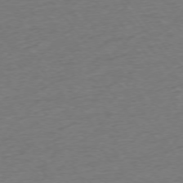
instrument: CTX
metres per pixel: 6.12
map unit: Ap
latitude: -75.1432
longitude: -88.9136
